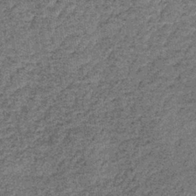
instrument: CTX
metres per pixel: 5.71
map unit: lHb
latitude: -38.2172
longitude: 65.6533
